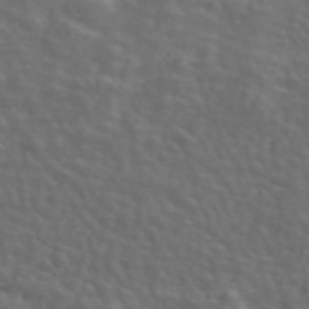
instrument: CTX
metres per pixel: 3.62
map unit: ANa
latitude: 47.7261
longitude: -83.3481
